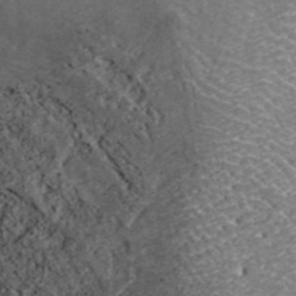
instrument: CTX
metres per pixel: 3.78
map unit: ANa
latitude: 42.9514
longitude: 26.3306
